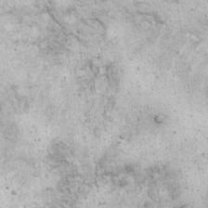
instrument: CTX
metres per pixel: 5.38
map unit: eHh
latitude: 17.2348
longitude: -63.1215
